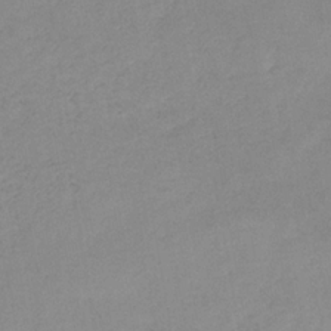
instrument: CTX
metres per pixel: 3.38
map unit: HNb
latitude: -31.8044
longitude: 62.1605
